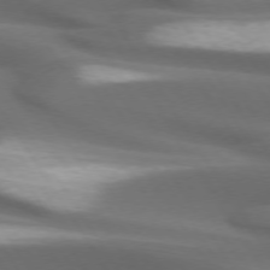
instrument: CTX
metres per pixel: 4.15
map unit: lApd
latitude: 73.6883
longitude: -52.1011
